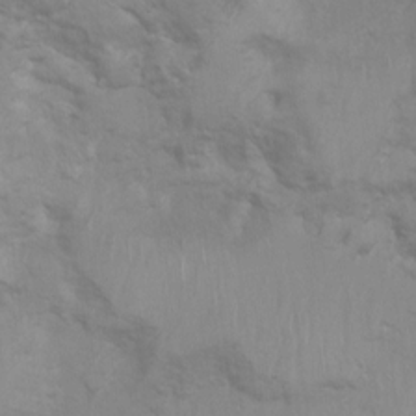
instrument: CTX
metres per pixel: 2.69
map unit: Ht
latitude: 3.5749
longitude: -27.3293
